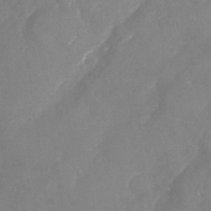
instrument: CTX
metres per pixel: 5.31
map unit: Nhu
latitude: -23.4455
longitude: -57.2725
